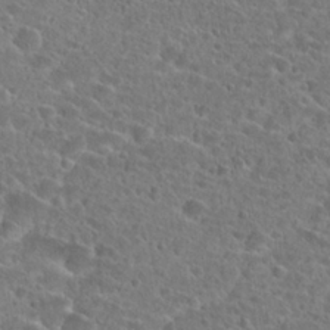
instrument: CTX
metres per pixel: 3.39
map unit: Hto
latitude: 24.8569
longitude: -46.0444
